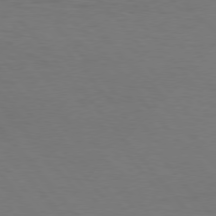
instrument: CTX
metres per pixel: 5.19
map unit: Hpe
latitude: 75.9528
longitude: -131.8584
